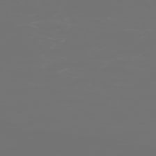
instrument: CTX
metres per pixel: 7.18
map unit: Hpe
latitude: -73.3132
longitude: 4.2739
